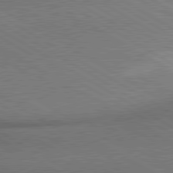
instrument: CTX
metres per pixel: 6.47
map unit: lApd
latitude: 80.5357
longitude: 164.3307
